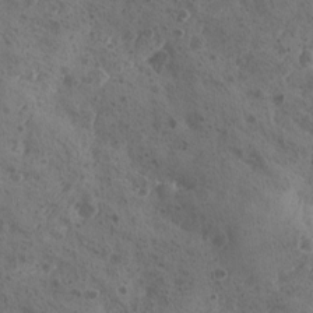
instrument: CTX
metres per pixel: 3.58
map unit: Ave
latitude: -9.0486
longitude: -118.2522
